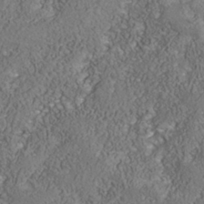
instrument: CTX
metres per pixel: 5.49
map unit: Nhu
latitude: -39.2754
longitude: -84.4034
